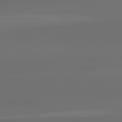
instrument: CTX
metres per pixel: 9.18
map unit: lApd
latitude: 82.3089
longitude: -167.6127
